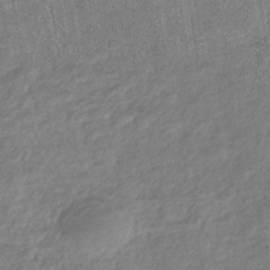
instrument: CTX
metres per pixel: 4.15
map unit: eHb
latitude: -38.2740
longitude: 81.0487
